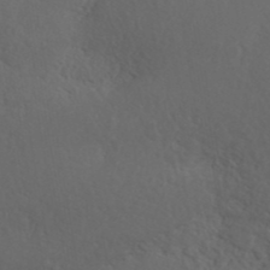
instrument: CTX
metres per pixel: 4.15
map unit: ANa
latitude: 40.9513
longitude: 54.0283
